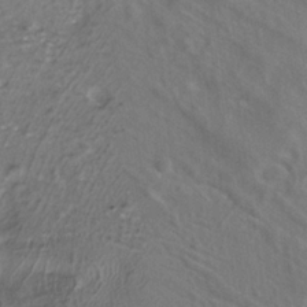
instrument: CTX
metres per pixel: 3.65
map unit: ANa
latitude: -36.6140
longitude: 95.2376
